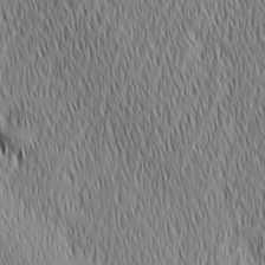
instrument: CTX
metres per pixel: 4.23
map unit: Ave
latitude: 2.6490
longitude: -114.4034
